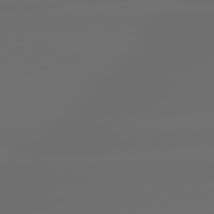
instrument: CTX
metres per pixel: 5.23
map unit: lApd
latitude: 79.4049
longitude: -138.8758
